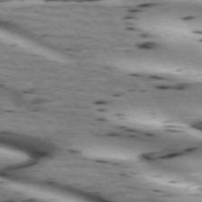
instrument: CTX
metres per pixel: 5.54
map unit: lApd
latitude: 72.7625
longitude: -52.7813
